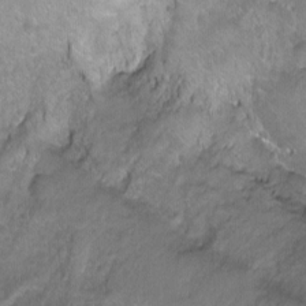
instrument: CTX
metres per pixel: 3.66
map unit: Ht
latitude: -6.8975
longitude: -35.2159
